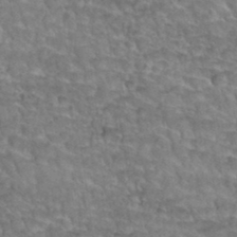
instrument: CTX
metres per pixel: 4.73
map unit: Hto
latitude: 35.6316
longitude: -45.4237
